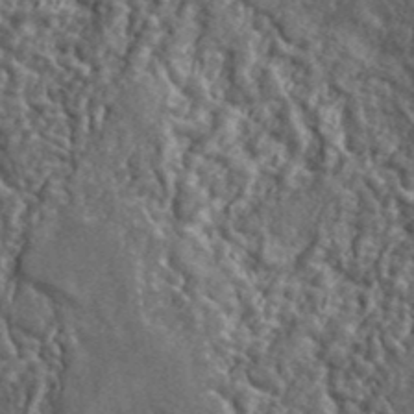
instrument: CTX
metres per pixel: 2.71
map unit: lHvf
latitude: 41.3103
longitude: -89.4805
